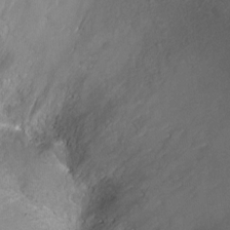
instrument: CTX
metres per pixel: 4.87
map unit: Ht
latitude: 1.4426
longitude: -25.4048
